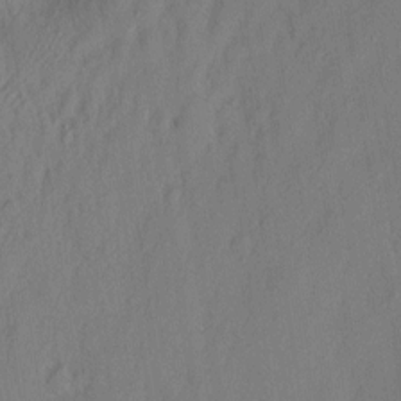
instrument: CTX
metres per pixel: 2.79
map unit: eHh
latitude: 3.4237
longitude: -77.3670
